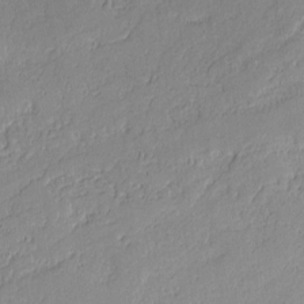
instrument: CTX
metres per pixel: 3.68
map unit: lAvf
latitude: -0.6897
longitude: -106.8191
